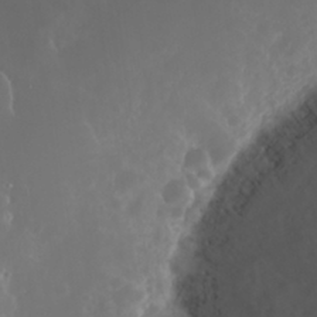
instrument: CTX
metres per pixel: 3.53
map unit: Nhu
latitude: 29.5560
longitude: -59.4615
